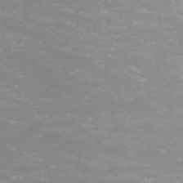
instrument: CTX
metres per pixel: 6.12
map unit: Ht
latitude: 0.9891
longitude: -32.9892
